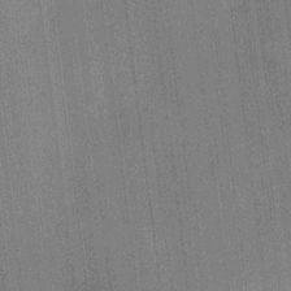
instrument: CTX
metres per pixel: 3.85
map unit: HNhu
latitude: 7.9339
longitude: 13.6533
